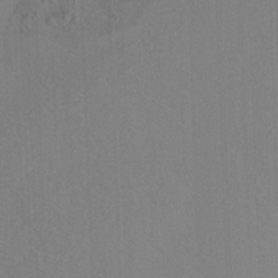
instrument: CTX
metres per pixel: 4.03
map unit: Ht
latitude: 9.5938
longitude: -33.1214
